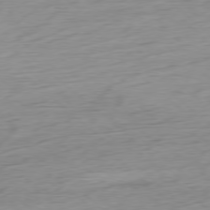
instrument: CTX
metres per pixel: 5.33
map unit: Ap
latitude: -78.4629
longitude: -71.1970
